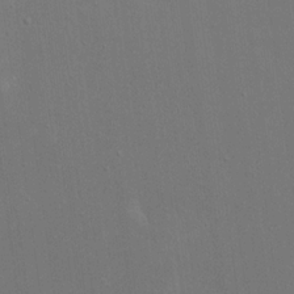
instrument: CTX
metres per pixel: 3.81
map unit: eHh
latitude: 19.0080
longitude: -69.5749
